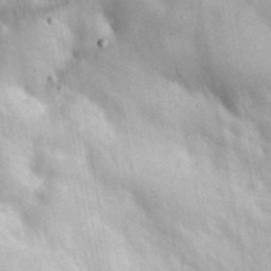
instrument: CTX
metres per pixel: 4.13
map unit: eHh
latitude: 36.6869
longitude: -60.9136
